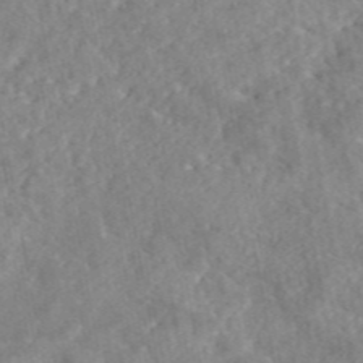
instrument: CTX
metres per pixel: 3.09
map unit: eAb
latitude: 45.8394
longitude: 127.6910
